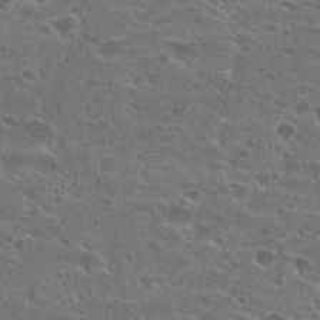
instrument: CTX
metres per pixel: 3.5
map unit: Hto
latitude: 26.4979
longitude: -45.5182
